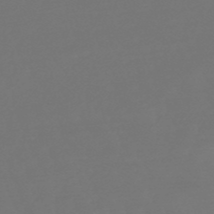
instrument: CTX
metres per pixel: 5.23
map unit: eHb
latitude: -50.5196
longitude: 77.8989
